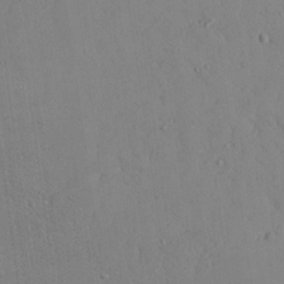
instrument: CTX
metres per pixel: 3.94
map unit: Aa
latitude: 24.4790
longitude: -136.9136
